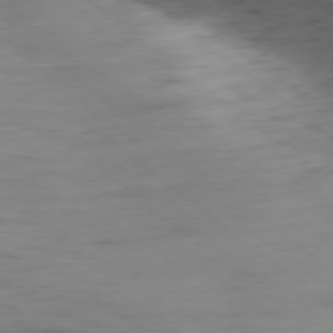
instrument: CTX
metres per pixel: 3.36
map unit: Ap
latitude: -79.1431
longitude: -59.8772
